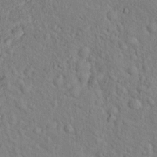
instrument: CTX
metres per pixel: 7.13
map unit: Hto
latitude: 17.2348
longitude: -52.5735
